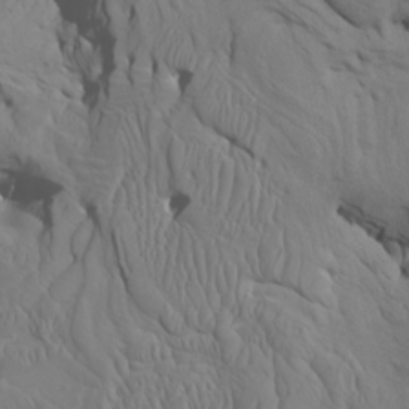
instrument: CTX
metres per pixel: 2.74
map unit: Htu
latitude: -7.4265
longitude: -67.1214
